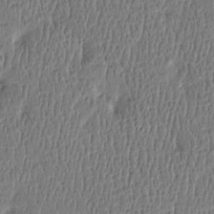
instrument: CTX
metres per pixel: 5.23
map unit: Htu
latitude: -4.6896
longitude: 176.0850
